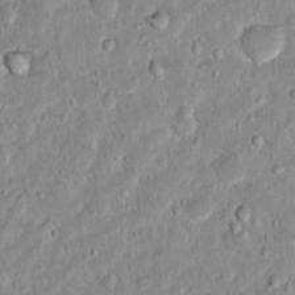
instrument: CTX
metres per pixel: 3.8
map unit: Hto
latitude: 14.0255
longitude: -33.9339
